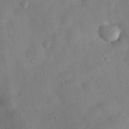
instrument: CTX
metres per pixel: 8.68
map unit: eHh
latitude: 29.9528
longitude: -72.6491
